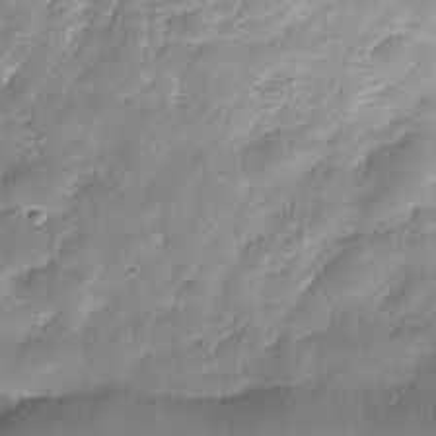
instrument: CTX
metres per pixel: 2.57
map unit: Nhe
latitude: -36.3117
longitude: -178.3279
